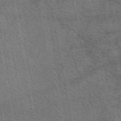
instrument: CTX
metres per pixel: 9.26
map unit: eAb
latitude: 50.2522
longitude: 120.0661
